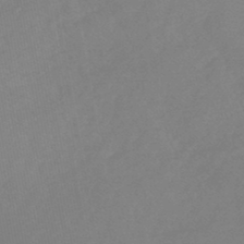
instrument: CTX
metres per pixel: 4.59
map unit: HNb
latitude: -46.6707
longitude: 56.8597
